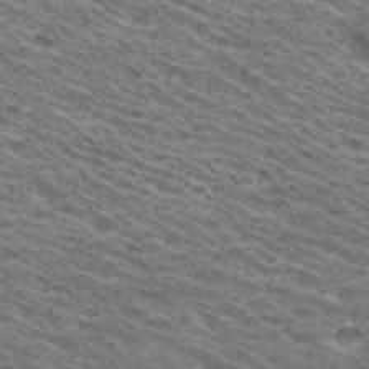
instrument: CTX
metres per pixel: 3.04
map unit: Hto
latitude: 31.0081
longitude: -46.0633
